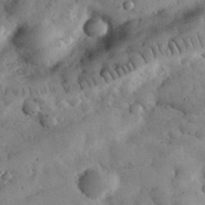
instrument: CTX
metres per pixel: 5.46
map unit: eHh
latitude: 33.6316
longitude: -68.6113
